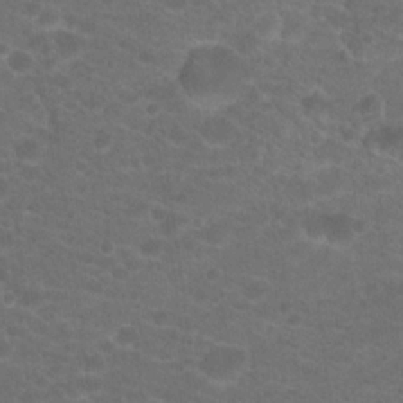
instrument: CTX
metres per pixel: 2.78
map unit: Hto
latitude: 19.8961
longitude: -39.0647
